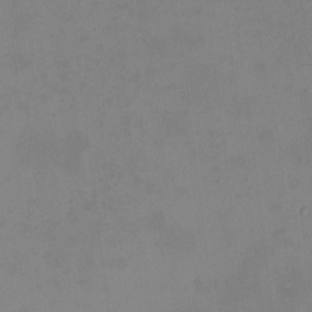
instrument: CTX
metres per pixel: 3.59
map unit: HNhu
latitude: 5.2915
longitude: 8.9919
